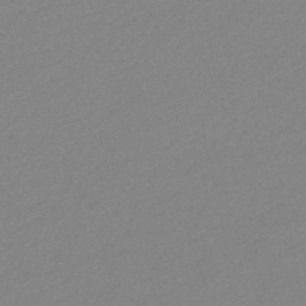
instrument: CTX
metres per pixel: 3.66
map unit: HNb
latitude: -49.3888
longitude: 58.7652
